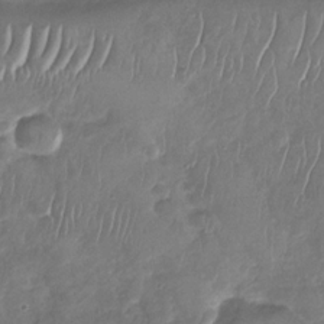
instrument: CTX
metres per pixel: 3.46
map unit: Nhu
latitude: -30.8786
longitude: -60.7057
